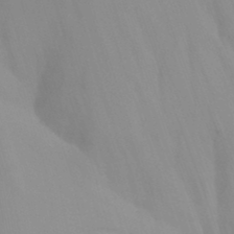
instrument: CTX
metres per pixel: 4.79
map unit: Nhu
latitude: -14.0850
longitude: -56.1010
